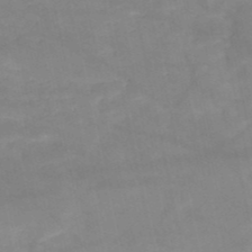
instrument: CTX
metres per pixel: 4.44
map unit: HNb
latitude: -49.9745
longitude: -39.3859
